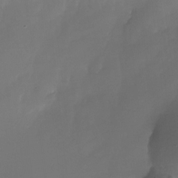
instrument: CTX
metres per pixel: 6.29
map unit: Nhu
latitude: -23.6911
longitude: -71.3859
